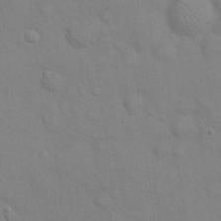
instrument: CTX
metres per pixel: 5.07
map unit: eHh
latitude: 22.1767
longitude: -61.6694
